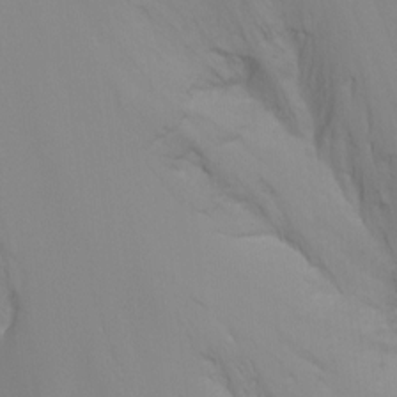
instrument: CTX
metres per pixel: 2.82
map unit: Ht
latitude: -8.6329
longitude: -32.0822
